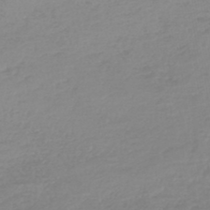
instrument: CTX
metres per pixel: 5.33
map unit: lHb
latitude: -44.5007
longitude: 72.1794
